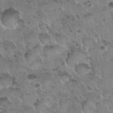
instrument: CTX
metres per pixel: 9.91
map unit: Nhu
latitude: 30.2523
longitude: -53.8961
